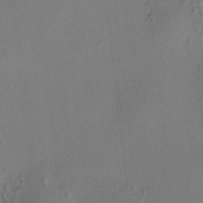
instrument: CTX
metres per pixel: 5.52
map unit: HNhu
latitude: 8.2523
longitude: 15.2376
